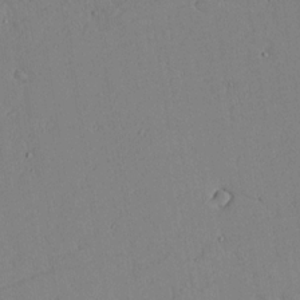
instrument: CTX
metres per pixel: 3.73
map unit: lAvf
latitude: 16.7057
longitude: -126.0444
